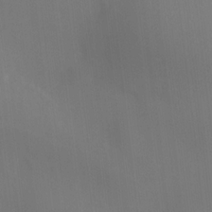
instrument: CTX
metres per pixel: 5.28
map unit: HNhu
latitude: 9.8772
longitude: 10.4062
